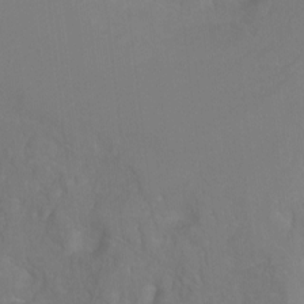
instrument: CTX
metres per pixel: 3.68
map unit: Ht
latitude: -0.0472
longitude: -38.2900
